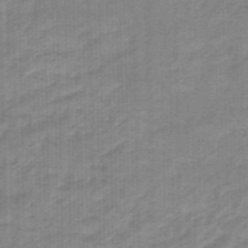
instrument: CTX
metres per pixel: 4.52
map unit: eHb
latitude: -45.6155
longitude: 83.4832
